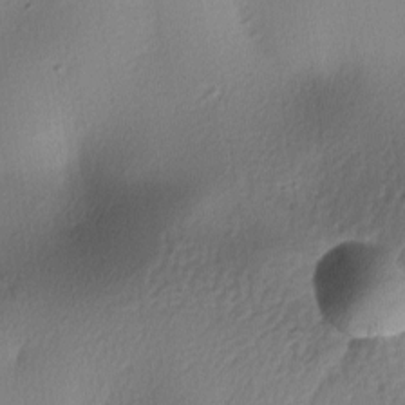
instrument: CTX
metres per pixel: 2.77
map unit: lAa
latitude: -6.2361
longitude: -123.3671
